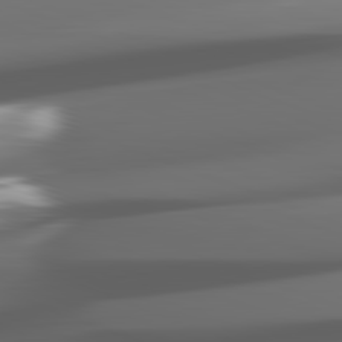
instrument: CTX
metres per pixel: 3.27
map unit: lApd
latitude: 82.3089
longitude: -148.0633
